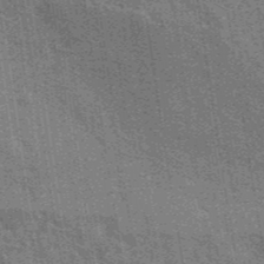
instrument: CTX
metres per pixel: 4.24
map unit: eAb
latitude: 40.9891
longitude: 107.0865
